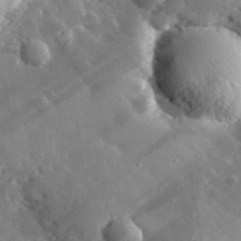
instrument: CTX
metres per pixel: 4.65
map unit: lHvf
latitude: 32.6679
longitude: -84.8191
